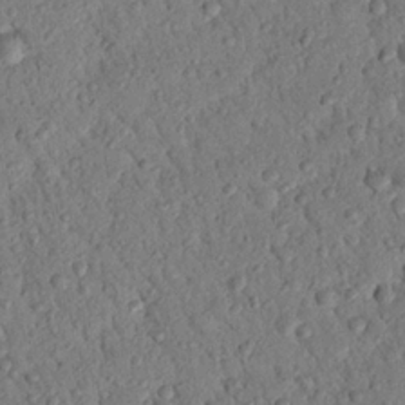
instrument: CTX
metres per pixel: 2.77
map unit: Nhu
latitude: 22.3845
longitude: -76.6868
